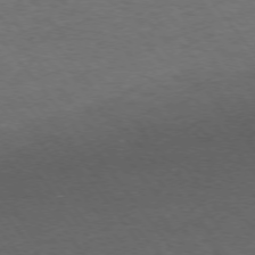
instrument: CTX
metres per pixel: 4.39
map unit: Ap
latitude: -75.9745
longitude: -64.2900
